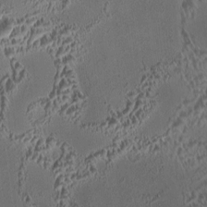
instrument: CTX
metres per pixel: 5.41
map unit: HNhu
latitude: 6.2900
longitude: 9.6344
